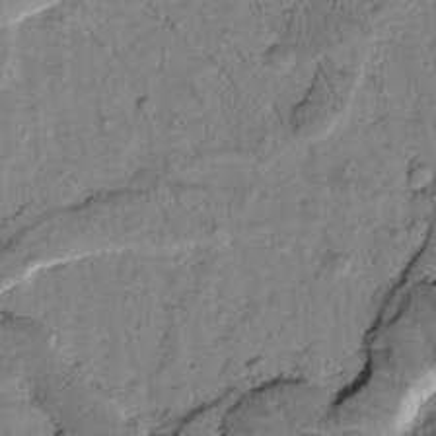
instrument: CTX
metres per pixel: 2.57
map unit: Htu
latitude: -1.6155
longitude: 173.1620
